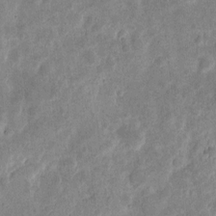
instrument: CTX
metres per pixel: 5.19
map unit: eHh
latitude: 8.1956
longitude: -71.7638
